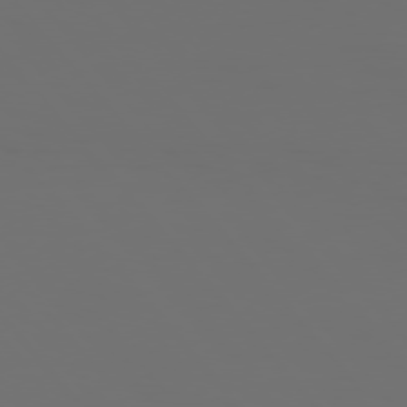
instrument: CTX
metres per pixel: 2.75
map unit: Hpe
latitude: 76.4034
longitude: -139.2915
